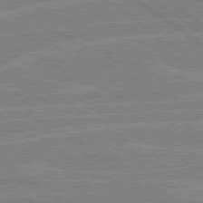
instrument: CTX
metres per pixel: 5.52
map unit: Hpe
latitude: 78.9136
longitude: -132.5546
